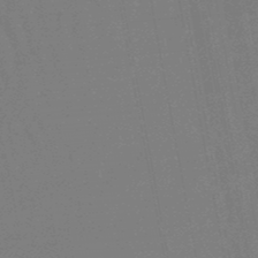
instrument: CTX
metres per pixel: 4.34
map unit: eHb
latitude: -47.1809
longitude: 80.1984
